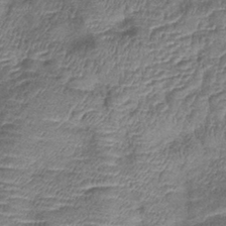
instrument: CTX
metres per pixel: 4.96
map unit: eHb
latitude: -39.9367
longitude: 76.6518
